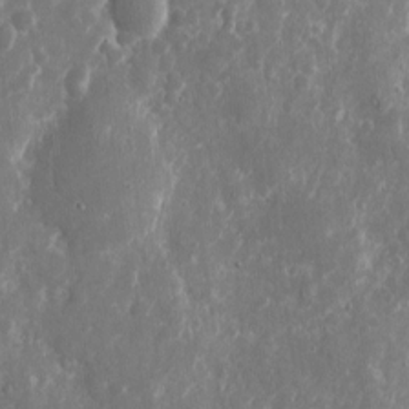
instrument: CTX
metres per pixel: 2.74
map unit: eHh
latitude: 10.1389
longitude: -71.9528
